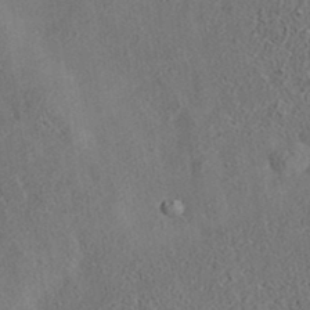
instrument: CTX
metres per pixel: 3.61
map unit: eAb
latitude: 35.5938
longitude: 111.2753
